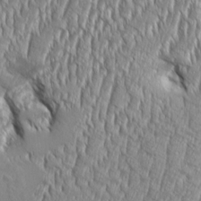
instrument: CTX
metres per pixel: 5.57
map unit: Aa
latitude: 8.9325
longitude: -129.4048
